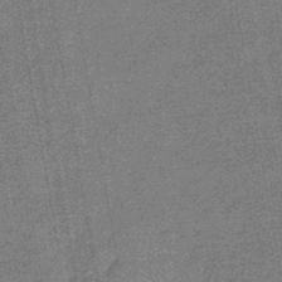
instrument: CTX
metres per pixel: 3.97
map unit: eHb
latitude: -44.8597
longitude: 87.0298
